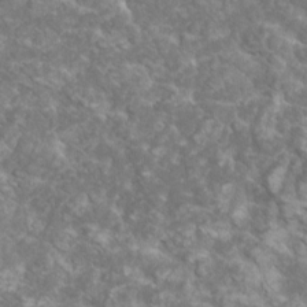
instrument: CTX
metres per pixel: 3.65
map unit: HNhu
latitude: 1.5938
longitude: 6.8975
